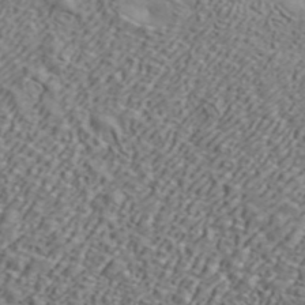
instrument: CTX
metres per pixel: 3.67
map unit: ANa
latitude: 45.0458
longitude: 44.6519
